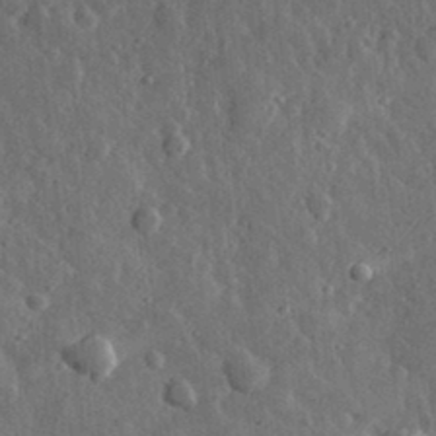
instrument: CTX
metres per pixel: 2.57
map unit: eHh
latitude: 32.9325
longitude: -80.1389
